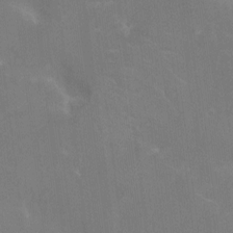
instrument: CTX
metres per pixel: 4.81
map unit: Nhu
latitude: -13.5021
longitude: -40.2900
